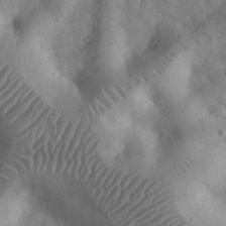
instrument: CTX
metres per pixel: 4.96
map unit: eHh
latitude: 32.9325
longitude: -68.9514
